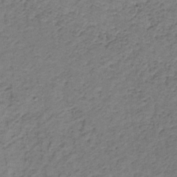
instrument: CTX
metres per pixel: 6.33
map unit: lHb
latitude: -33.1431
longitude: 65.3510
